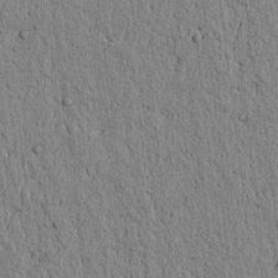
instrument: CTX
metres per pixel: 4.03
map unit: lAvf
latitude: 5.9339
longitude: 165.0487
